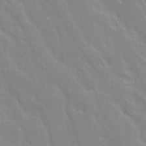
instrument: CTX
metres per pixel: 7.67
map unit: Ave
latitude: 21.4616
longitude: -134.2522
